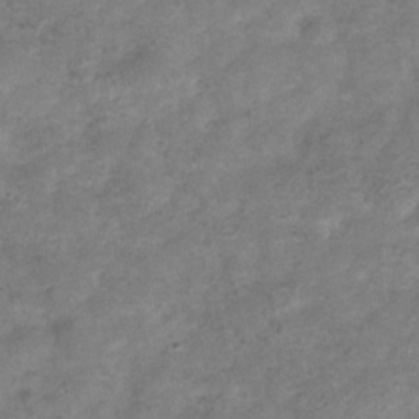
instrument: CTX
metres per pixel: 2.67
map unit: Hve
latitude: -32.4629
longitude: 89.5588
